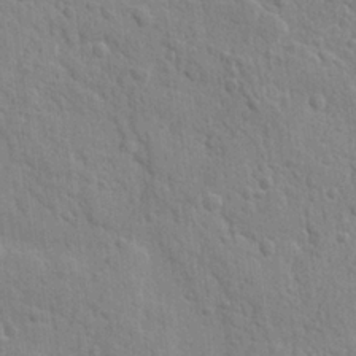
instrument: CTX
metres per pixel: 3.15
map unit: lAvf
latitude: -8.8408
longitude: -120.5546
